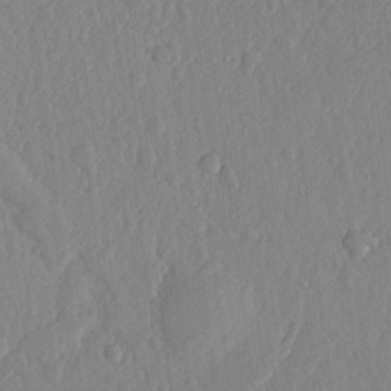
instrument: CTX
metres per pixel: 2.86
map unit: lHvf
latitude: 18.3845
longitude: -115.4804
